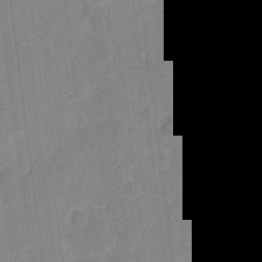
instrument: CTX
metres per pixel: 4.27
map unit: eHh
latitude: 11.1592
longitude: -66.6301
